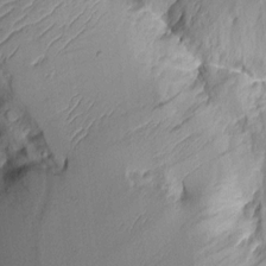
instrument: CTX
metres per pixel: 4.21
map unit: Aa
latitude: 9.6127
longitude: -127.1970
